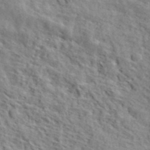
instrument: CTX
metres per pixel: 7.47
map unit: lHvf
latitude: 39.8961
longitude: -87.2159
